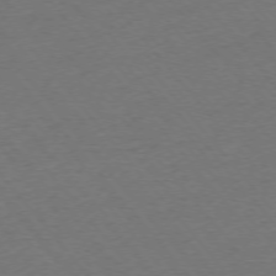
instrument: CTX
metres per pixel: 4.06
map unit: Ap
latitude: -75.6533
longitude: -94.6113
